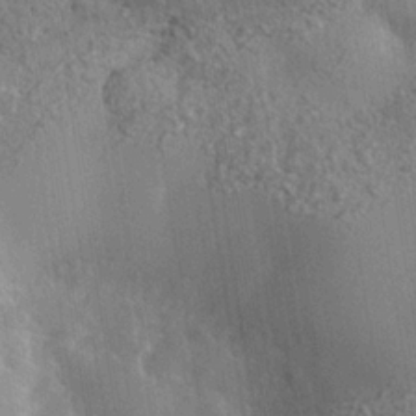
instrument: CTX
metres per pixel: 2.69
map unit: Nhe
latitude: -35.3321
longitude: -130.5168
